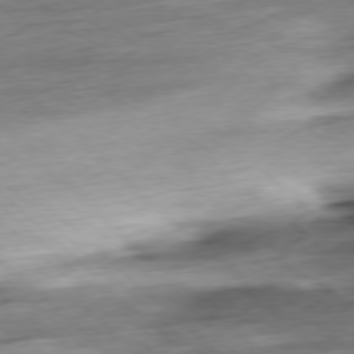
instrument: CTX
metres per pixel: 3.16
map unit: Ap
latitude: -78.0661
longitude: -71.5560
